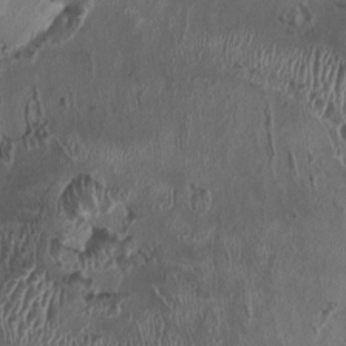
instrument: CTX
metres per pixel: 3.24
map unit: HNhu
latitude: 1.8016
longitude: -4.2711
